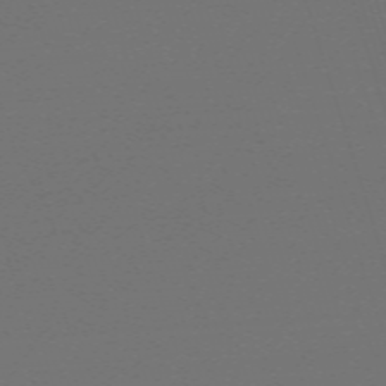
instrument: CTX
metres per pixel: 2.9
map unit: eHh
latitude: -63.8611
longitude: 52.5006
